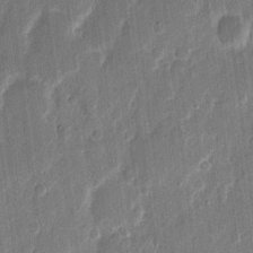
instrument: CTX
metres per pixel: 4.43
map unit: eHh
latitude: 11.9339
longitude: -70.6112
